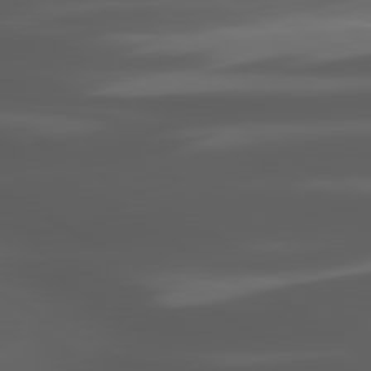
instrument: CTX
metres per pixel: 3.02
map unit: lApd
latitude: 80.3278
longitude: -144.0255
